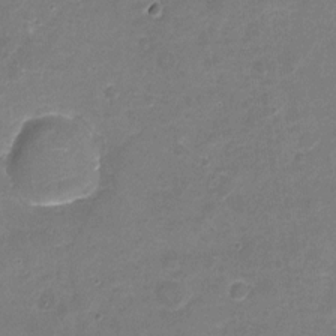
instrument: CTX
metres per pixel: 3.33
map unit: Nhu
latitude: -17.7478
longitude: -56.5356
